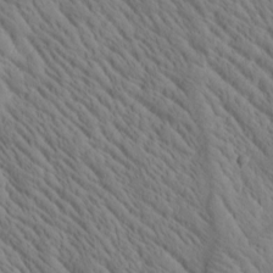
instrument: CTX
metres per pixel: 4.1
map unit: Htu
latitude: 0.4034
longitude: 175.0864
